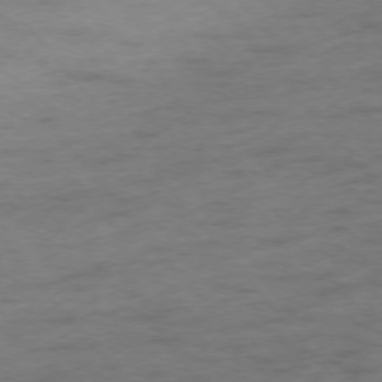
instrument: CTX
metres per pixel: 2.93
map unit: Ap
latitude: -75.9745
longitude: -84.0822
